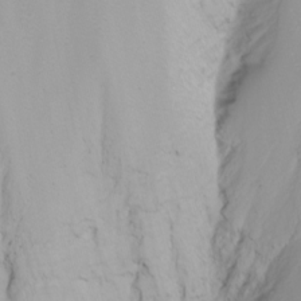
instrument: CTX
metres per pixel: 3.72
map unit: Nhu
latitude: -8.7463
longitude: -80.8569
